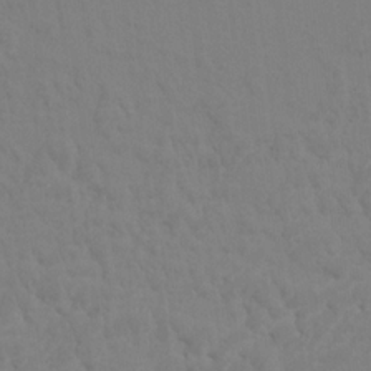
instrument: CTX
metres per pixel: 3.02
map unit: HNhu
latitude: 7.3860
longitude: -4.3845
